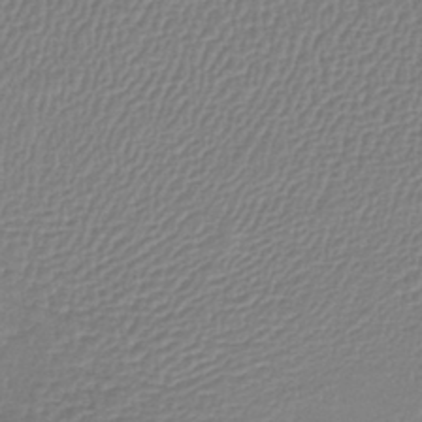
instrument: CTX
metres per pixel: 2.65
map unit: lHb
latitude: -41.4832
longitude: 61.6722
